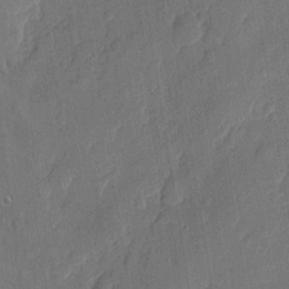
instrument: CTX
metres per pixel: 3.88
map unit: eHh
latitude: 6.0255
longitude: -74.0255
